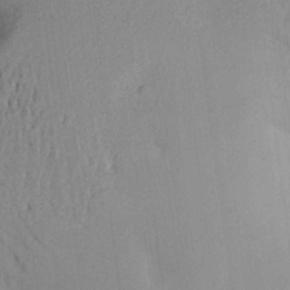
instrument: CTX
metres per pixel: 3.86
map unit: Aa
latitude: 19.9528
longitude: -144.4223
